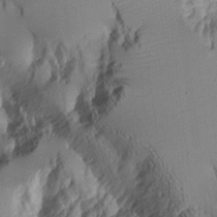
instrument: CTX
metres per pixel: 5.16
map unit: Aa
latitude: 10.6302
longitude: -127.0081
